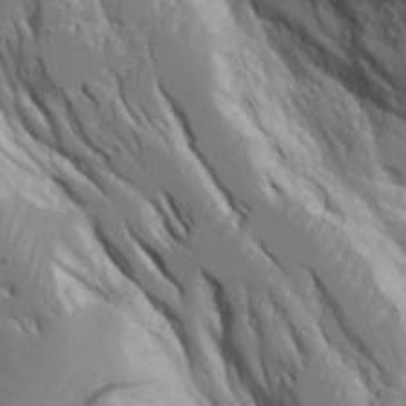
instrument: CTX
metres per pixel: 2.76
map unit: Aa
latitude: 25.4426
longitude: -127.0270
